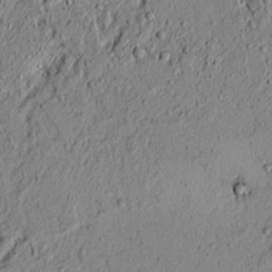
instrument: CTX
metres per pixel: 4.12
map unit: lAvf
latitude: 6.2900
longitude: 167.5399
